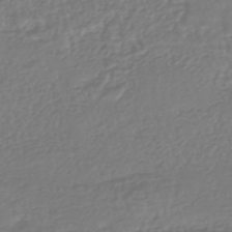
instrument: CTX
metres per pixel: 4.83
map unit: HNhu
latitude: -45.7289
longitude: 98.8219
